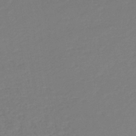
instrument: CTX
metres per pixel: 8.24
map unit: lHb
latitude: -45.3510
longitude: 60.3495
